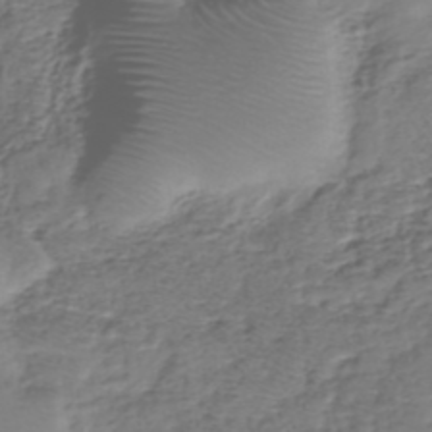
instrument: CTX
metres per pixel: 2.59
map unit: eHh
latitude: -39.7667
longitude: -29.3859
